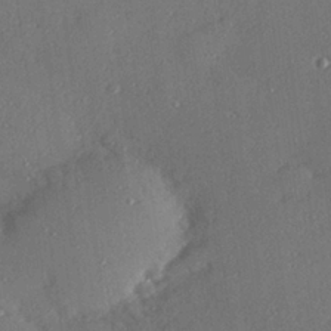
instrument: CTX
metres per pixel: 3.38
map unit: Hve
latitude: 27.1403
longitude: -91.1403
